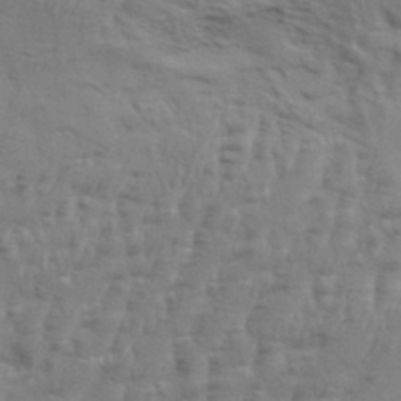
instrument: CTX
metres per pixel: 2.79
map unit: Aa
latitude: 34.4790
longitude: -136.1767
